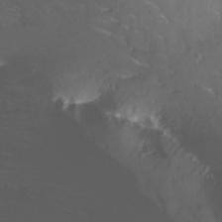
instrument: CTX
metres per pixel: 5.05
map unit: Nhu
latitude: -11.6533
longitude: -63.8017
